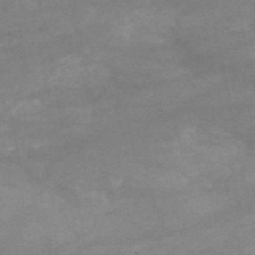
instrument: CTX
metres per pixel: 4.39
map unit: HNb
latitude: -54.2551
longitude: -41.6504
